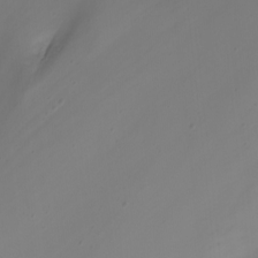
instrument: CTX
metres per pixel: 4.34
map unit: Nhu
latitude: -8.3495
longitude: -79.5560
